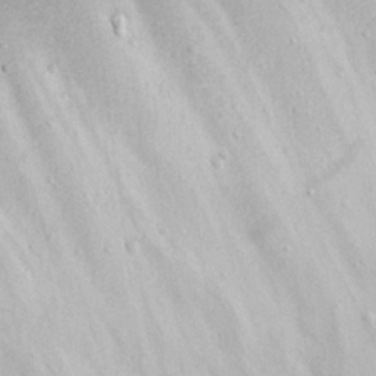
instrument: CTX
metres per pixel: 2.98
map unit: eHh
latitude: 22.2145
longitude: -67.3292
